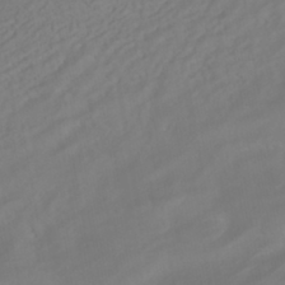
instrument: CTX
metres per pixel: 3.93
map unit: HNhu
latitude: -42.0472
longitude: 105.0108
